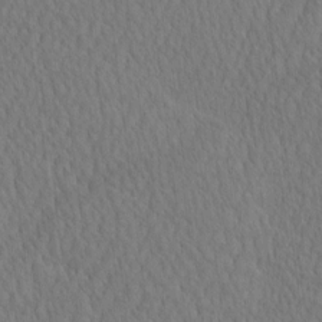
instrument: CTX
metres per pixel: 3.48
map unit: eHh
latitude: -2.8219
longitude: 15.5399
